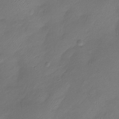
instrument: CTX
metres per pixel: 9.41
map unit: Htu
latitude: -13.7478
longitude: -45.1025
